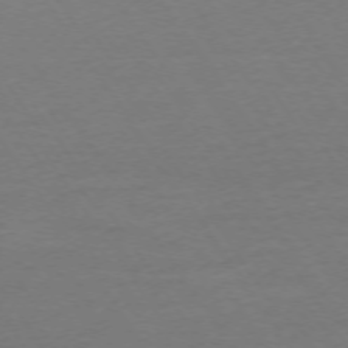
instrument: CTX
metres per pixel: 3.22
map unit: Ap
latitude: -74.4062
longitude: -85.7639
